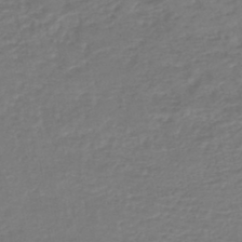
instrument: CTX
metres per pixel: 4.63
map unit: HNhu
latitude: -46.6329
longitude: 98.3684
